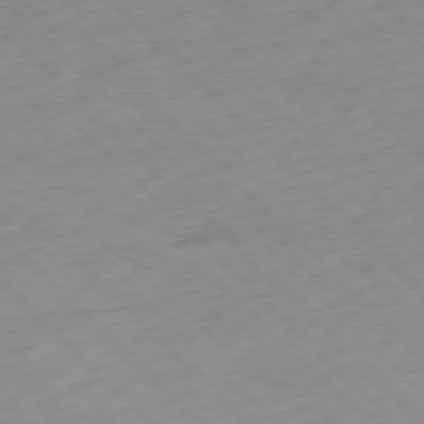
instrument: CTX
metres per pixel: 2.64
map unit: Ap
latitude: -77.3321
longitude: -61.2159
